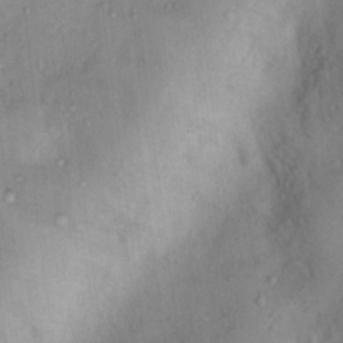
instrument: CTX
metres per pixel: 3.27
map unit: Nhu
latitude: 12.6113
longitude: -27.4238
